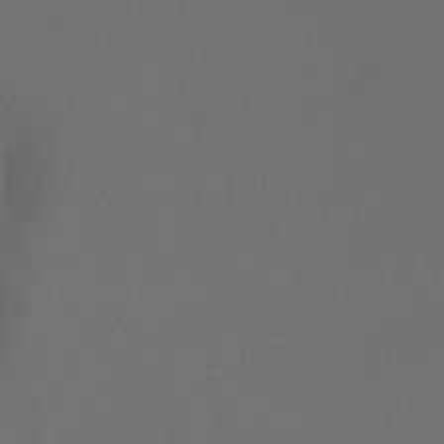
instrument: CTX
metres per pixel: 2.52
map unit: Htu
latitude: -5.9367
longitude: -69.6883
